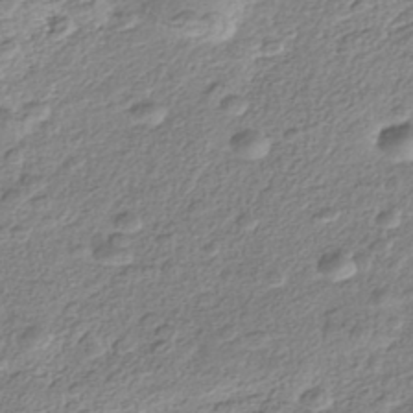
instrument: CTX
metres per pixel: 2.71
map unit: Nhe
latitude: -41.4832
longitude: -111.3104
